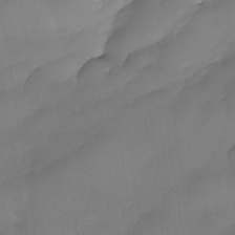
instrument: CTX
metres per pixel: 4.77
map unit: Nhe
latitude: -37.3131
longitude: -118.5357
